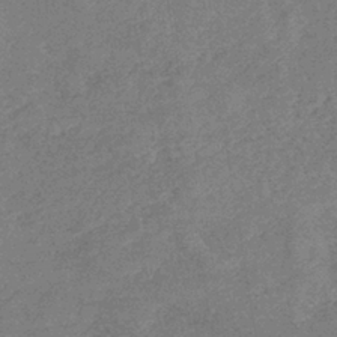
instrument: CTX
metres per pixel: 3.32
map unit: eHb
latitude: -38.0661
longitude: 77.2754
